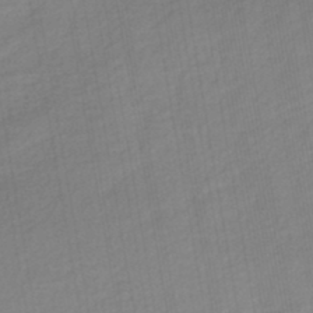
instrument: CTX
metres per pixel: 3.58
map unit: lHb
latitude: -45.5021
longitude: 60.9353
